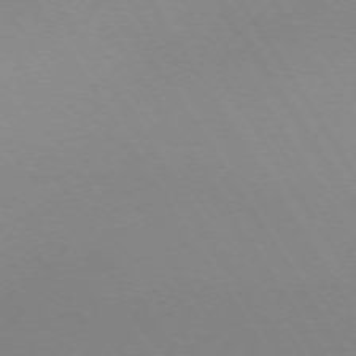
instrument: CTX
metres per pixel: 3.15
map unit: Ap
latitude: -73.5399
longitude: -72.6113
